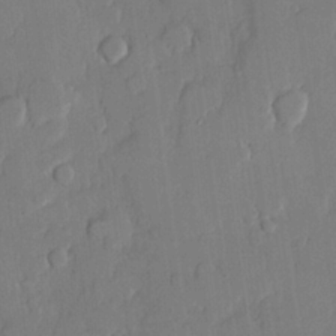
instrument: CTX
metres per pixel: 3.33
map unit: lHvf
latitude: 20.9892
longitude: 146.4062
